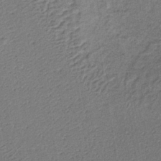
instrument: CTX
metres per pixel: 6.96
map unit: lHb
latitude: -38.0283
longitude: 60.1039
